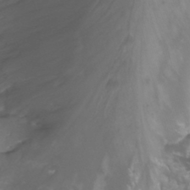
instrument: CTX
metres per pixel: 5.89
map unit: Nhu
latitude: -14.2362
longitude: -63.7828
